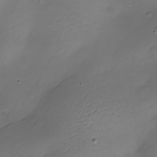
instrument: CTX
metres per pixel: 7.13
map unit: Nhe
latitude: -19.6344
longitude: 145.0864
